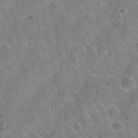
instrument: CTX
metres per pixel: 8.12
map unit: Nhu
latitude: 31.6694
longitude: -53.1592
